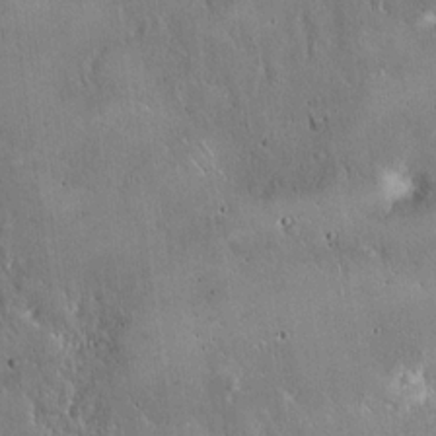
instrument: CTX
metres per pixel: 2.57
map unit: Hto
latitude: 16.4790
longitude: -59.8583
